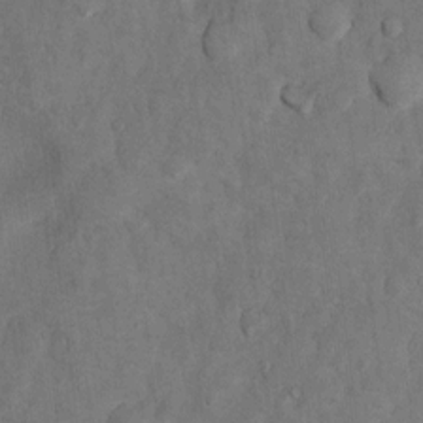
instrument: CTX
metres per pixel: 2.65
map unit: Nhu
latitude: 5.8394
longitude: -23.3293
